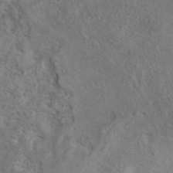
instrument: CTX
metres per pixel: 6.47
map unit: eAb
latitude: 41.7071
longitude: 104.1417
